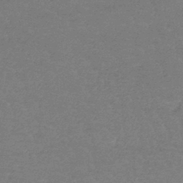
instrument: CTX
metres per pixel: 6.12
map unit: lHb
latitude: -41.9367
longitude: 66.4251
